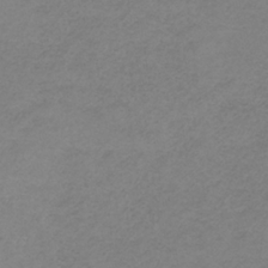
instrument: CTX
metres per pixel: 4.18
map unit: HNb
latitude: -33.7667
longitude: 61.1242
